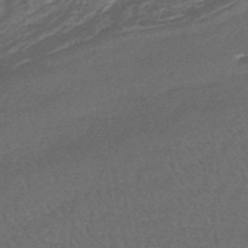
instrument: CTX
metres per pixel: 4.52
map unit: lHb
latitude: -43.5588
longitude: 78.3873
